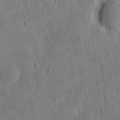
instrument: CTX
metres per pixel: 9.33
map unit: eHh
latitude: 5.2537
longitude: -71.7827
